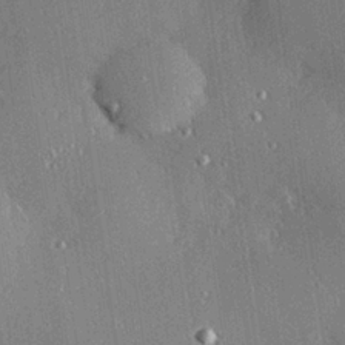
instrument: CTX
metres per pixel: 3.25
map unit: Hve
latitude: 26.7057
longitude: -90.3845
